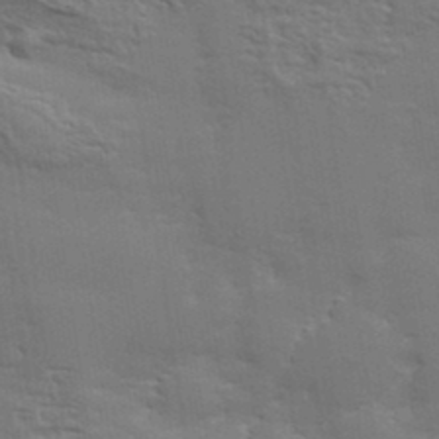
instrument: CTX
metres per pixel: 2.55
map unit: eHh
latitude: 36.0822
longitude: -133.1592
